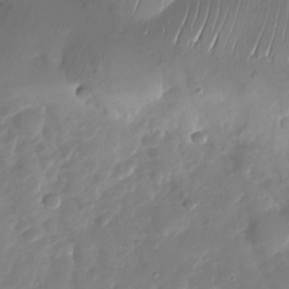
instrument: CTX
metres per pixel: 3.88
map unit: Nhu
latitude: -27.2564
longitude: -62.0633
